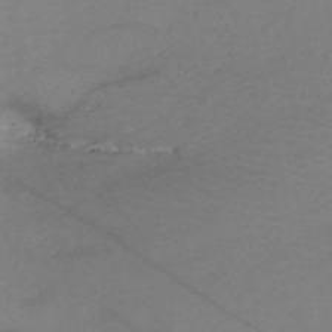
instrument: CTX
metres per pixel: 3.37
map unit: HNb
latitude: -52.2361
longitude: -46.1011
